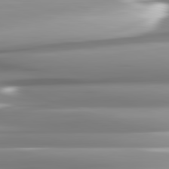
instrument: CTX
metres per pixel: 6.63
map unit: lApd
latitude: 82.2711
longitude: -142.8380
